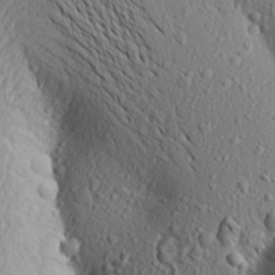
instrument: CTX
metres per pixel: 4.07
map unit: Aa
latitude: 19.0080
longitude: -148.3656
